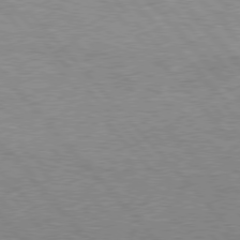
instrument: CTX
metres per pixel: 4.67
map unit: Hpe
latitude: 76.8380
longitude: -157.3670
